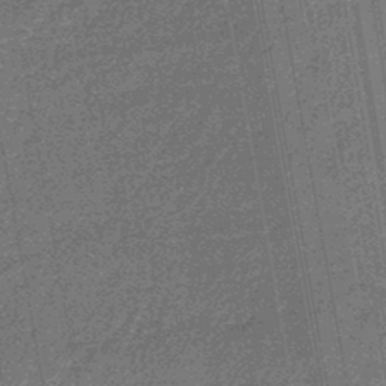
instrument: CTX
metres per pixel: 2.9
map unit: eHb
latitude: -45.6533
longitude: 87.2943
